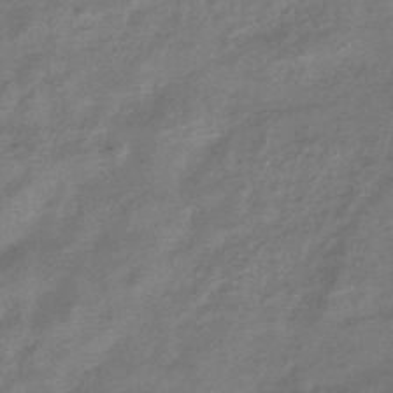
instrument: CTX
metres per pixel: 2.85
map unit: eHb
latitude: -43.1053
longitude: 84.0094
